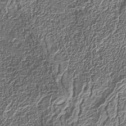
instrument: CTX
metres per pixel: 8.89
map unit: Nhe
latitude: -36.6518
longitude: -178.5735
